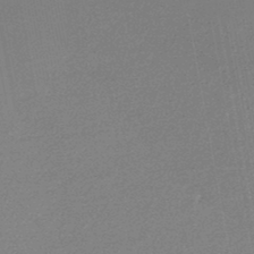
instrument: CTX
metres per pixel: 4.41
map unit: lHb
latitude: -46.3306
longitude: 71.8800
